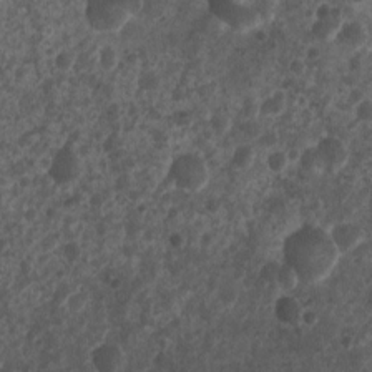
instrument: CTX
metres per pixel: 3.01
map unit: Nhu
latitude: 4.0255
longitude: -16.3089
